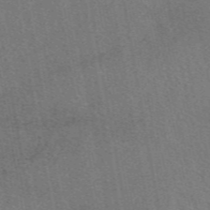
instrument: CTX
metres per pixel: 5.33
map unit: eAb
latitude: 48.9703
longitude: 113.2376
